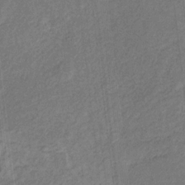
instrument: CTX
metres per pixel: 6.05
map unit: eHb
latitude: -30.3684
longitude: 65.8045
